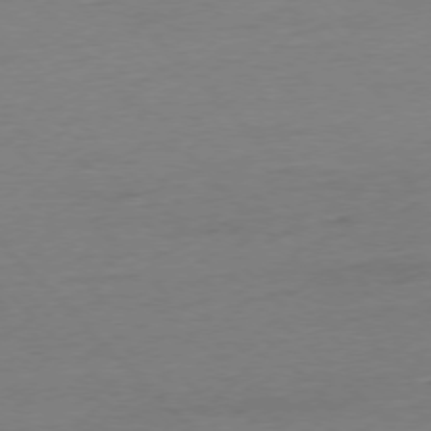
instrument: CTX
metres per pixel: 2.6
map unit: Ap
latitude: -76.9920
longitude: -92.6112
